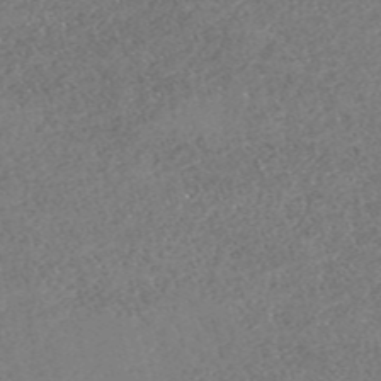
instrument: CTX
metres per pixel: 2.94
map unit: eHh
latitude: -54.8219
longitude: -89.1404
